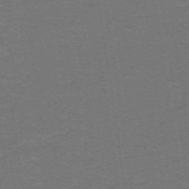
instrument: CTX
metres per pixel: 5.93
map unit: lHb
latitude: -42.7652
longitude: 54.5574
